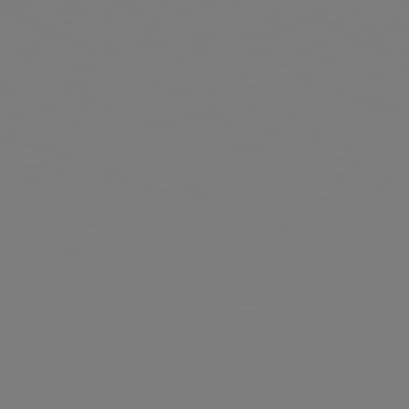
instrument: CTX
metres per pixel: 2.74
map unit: Hpe
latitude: 78.8947
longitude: -167.4993
